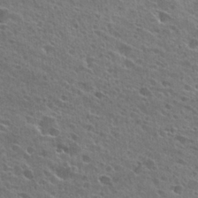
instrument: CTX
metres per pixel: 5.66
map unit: Hto
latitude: 26.5924
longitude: -44.4979
